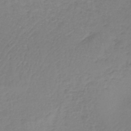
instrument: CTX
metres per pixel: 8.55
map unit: lHb
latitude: -37.4076
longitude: 61.8044
